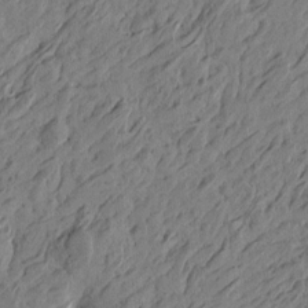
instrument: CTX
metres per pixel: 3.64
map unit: Htu
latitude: -5.1053
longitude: -179.0648
